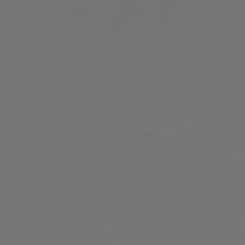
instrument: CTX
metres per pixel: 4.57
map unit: Hpe
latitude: 75.1781
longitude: -130.1389
